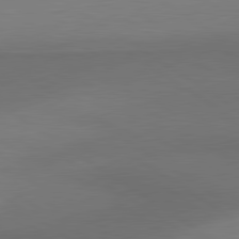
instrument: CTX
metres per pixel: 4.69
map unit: lApd
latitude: 80.7813
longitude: 161.2376
